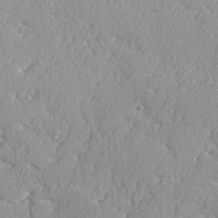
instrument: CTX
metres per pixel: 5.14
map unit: lAvf
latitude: -4.9541
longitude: -109.1592
